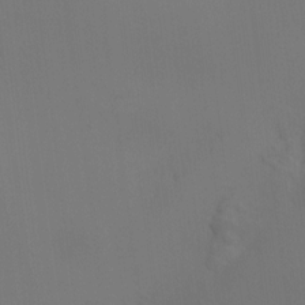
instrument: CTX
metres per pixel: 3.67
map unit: HNhu
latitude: 10.6869
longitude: 11.4643
